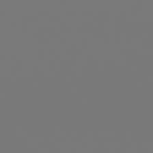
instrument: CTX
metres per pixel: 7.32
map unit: Hpe
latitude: 78.6302
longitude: -163.1970
